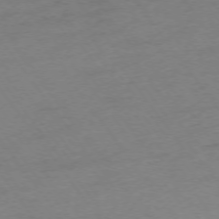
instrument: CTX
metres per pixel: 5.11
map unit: Ap
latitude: -75.1998
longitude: -73.4994
